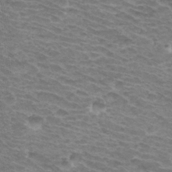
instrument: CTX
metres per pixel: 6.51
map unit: Hto
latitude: 33.4049
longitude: -41.5749
